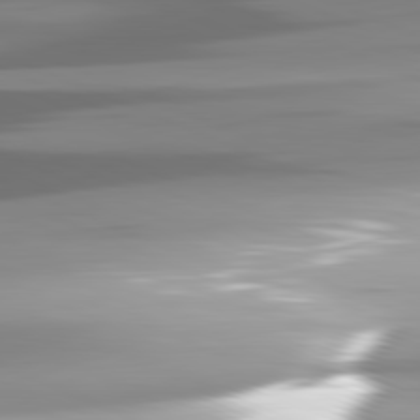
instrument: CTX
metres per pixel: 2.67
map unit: lApd
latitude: 81.7261
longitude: -147.3293
